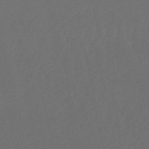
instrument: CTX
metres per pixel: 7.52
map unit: lHb
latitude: -50.9731
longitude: 80.8597
